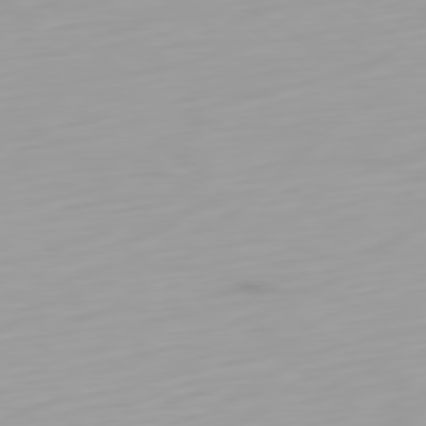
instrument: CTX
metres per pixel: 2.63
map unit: Ap
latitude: -79.8611
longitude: -68.2334
